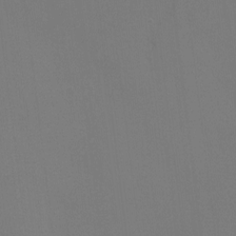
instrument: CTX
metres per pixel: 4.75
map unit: Ht
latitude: -7.8611
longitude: -34.8380
